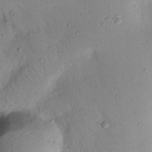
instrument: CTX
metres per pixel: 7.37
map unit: Nhu
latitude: 22.6301
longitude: -75.4615
